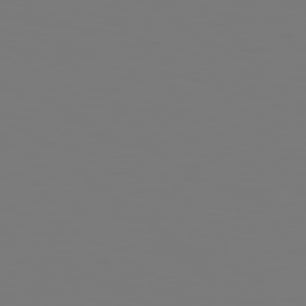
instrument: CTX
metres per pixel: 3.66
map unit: Hpe
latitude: 78.6869
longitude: -163.7450
